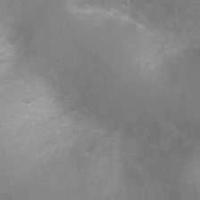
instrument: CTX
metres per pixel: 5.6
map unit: Ht
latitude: -3.7099
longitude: -28.6490
